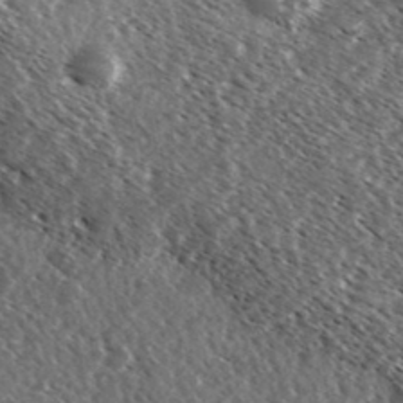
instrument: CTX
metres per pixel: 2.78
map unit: Ave
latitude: 37.1403
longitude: -109.8394
